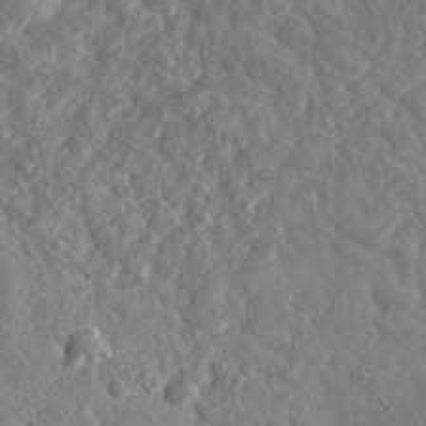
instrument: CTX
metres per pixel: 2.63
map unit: eHh
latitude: 34.2711
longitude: -78.4412
